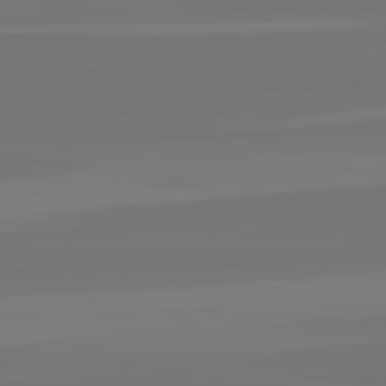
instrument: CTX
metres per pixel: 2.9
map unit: lApd
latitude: 82.4601
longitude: -176.0255
